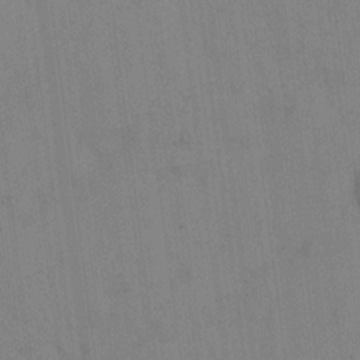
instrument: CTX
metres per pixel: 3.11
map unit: eHh
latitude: 12.8758
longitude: -62.4790
